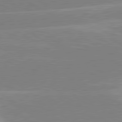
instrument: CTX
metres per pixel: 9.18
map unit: lApd
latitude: 80.8191
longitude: -124.1766
